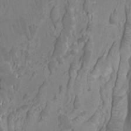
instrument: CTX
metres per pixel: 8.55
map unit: Ht
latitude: -2.4440
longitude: -18.0444
